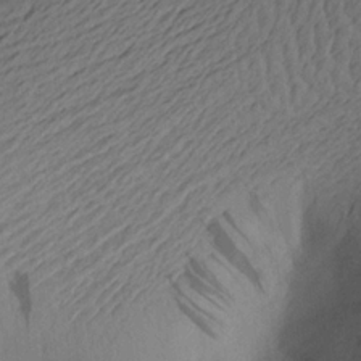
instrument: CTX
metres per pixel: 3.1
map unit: Aa
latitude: 19.6316
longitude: -140.7813
